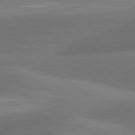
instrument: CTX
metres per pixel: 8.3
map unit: lApd
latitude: 81.3671
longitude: 132.3685
